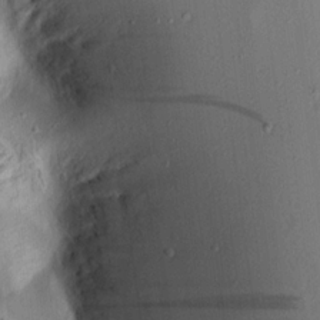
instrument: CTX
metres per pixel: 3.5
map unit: Aa
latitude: 17.2159
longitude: -148.5546
